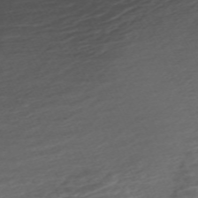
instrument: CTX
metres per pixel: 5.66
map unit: ANa
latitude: -45.0109
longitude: 104.7841
